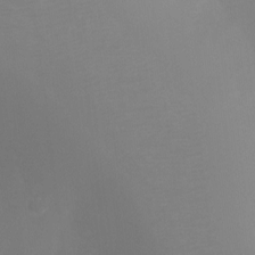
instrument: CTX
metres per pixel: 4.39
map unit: Ht
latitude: -5.7855
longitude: -29.0458
